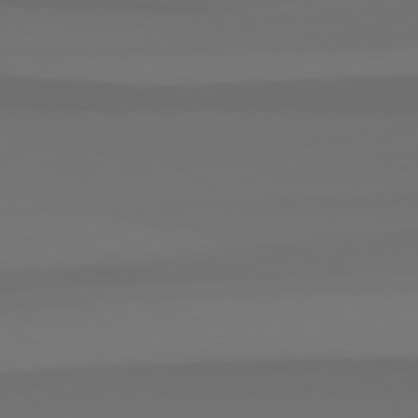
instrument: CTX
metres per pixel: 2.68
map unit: Hpe
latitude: 78.4601
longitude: -134.2522
